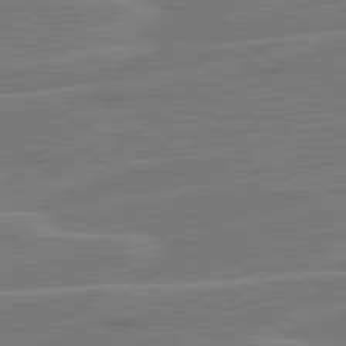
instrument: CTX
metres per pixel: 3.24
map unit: lApd
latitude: 81.1214
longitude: 122.3307
